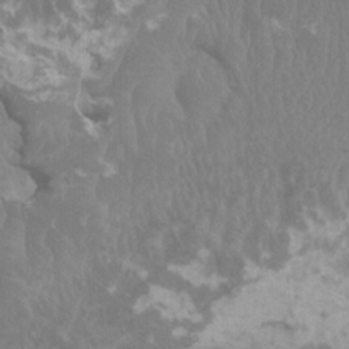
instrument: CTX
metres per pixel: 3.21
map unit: HNhu
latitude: 3.5371
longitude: -2.1578
